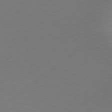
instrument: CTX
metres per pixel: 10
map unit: Hpe
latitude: 79.1403
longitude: -131.8773
